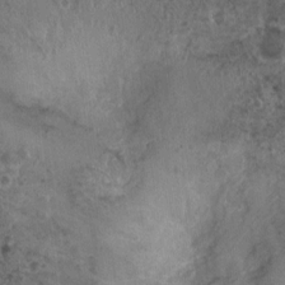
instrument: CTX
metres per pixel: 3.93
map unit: Nhu
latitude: 3.5371
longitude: -14.7625
